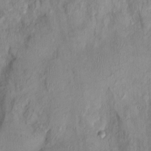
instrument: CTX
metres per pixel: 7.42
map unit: Nhu
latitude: -0.2551
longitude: -15.4427
